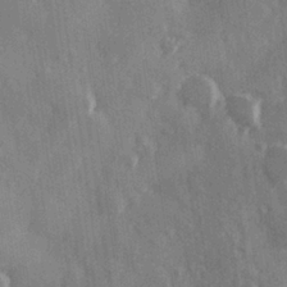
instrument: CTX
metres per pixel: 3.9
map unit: Hve
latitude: 26.4601
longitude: 147.7099
